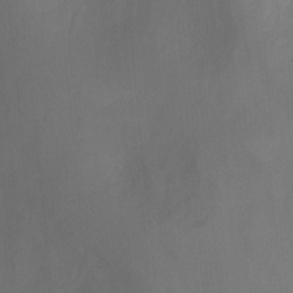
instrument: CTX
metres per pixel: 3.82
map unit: Ht
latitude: -8.5196
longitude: -25.0458
